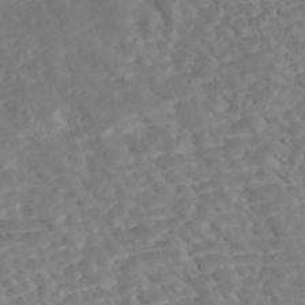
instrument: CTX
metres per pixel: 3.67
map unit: Nhe
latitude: -47.6344
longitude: -171.9906
